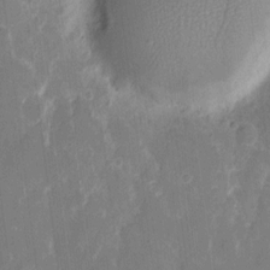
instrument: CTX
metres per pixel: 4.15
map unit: eHh
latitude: 8.7246
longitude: -70.5546
